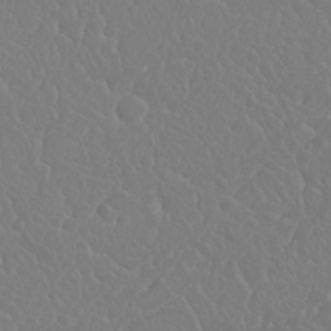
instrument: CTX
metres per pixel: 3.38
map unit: Nhu
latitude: 23.4615
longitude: -64.1767
